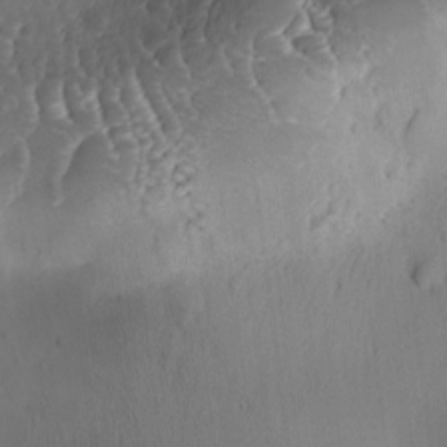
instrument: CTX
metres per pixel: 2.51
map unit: Ave
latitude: -9.9367
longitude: -122.1200
